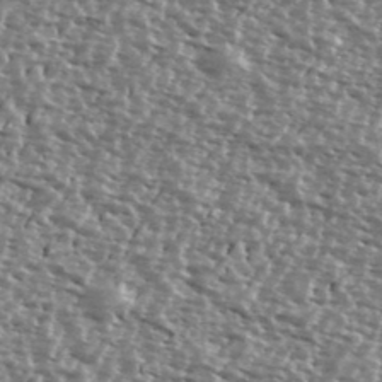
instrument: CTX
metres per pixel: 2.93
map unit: Ave
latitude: 39.3482
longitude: -112.2144
